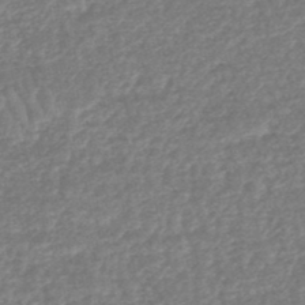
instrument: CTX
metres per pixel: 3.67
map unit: HNhu
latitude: -48.0283
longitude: 96.9164
